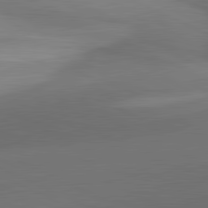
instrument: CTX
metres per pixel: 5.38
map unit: lApd
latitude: 81.6694
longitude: 131.9556
